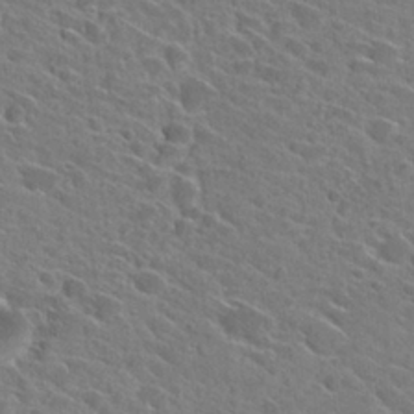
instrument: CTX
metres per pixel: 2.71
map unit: Hto
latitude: 26.8569
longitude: -42.6868
